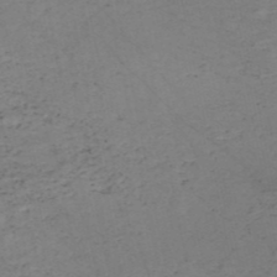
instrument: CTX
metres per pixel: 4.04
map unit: HNb
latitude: -50.5952
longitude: -51.9150
